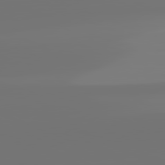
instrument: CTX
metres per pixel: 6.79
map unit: lApd
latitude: 81.6694
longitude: -154.0444
